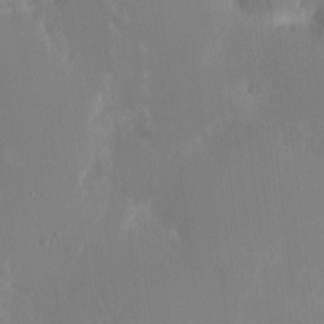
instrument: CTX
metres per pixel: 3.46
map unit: HNhu
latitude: 7.7827
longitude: -5.2159
